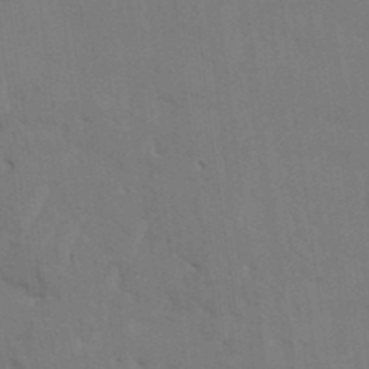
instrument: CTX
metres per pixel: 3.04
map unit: HNhu
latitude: 3.8772
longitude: -7.9717
